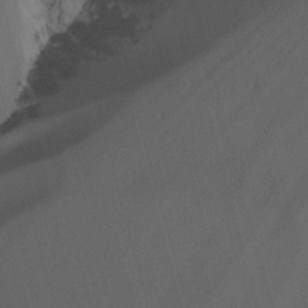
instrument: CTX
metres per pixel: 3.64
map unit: Nhu
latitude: -14.5763
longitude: -54.2900
